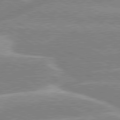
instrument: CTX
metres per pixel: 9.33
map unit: lApd
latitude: 80.1011
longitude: -131.8206
